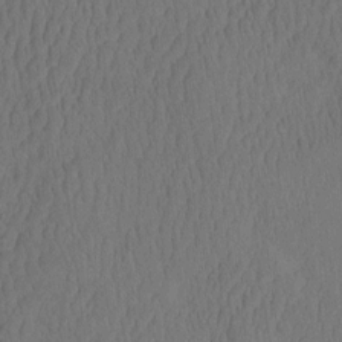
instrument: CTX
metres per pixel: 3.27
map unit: eHh
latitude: -2.3495
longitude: 15.3699
